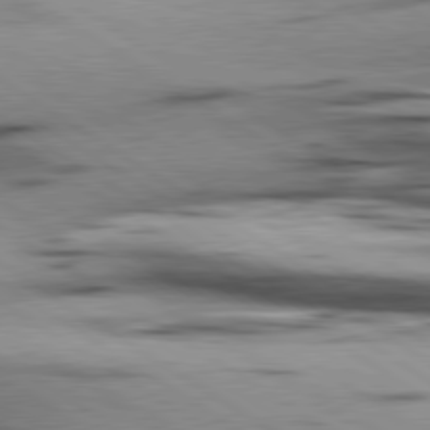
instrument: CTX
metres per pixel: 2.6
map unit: lApd
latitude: 80.1767
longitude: 159.2187
